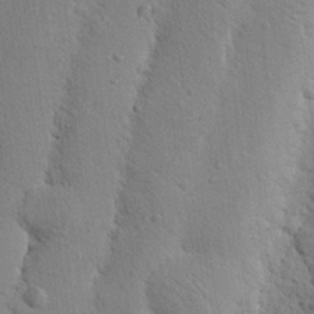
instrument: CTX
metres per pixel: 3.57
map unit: Nhu
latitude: 20.4034
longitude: -74.6868
